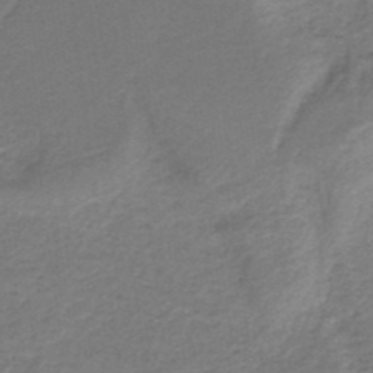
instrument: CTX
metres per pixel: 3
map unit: HNb
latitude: -35.9745
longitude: 58.7274
